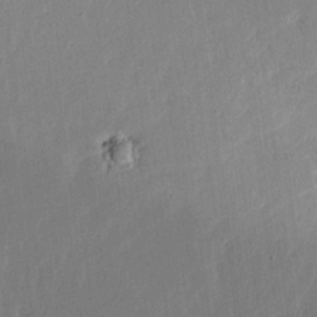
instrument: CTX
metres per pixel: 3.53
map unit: Ave
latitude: 15.5749
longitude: -138.9703
